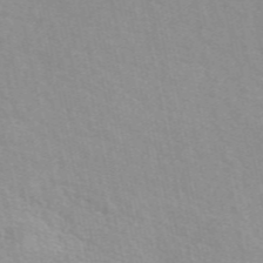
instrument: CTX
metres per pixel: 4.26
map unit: eAb
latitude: 50.3656
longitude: 111.6155
